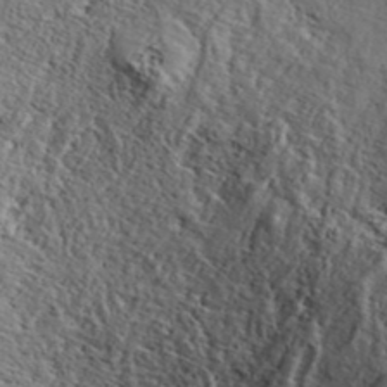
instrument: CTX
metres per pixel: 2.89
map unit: ANa
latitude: 41.9528
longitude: 52.6518
